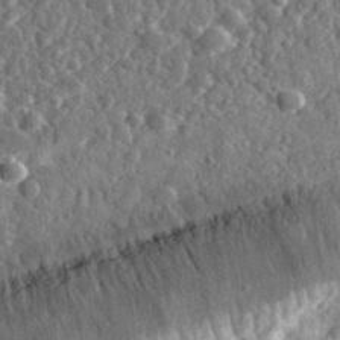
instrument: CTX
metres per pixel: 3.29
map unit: eHh
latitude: 34.9135
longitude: -79.7639
